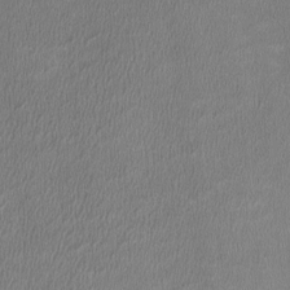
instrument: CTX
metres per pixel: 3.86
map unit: HNhu
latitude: -2.9730
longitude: -7.3104
